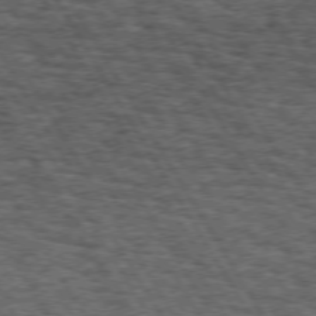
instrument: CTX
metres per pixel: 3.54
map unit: Hpe
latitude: 73.4427
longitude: -142.6491
